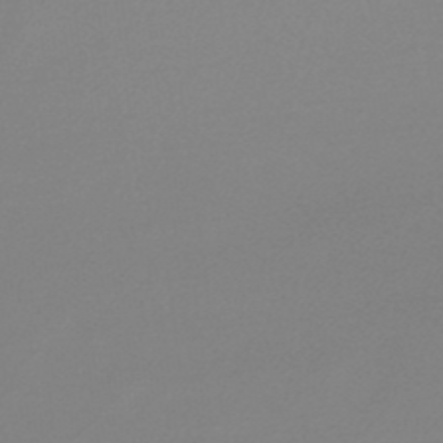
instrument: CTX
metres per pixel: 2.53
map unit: lHb
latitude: -48.1606
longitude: 65.8989
